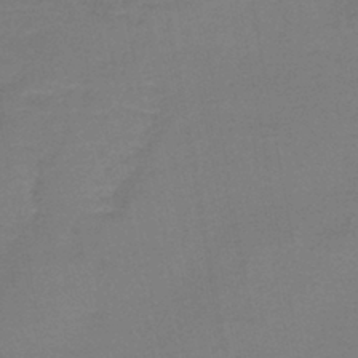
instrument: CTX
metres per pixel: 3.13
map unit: lHb
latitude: -42.1794
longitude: 76.6518
